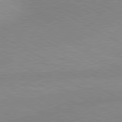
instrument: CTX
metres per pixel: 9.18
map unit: lApd
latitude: 80.5357
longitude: 125.0675
